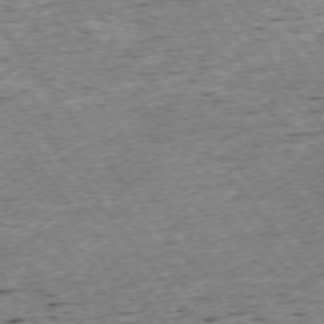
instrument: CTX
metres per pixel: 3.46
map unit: Ap
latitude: -74.7464
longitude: -87.0458
